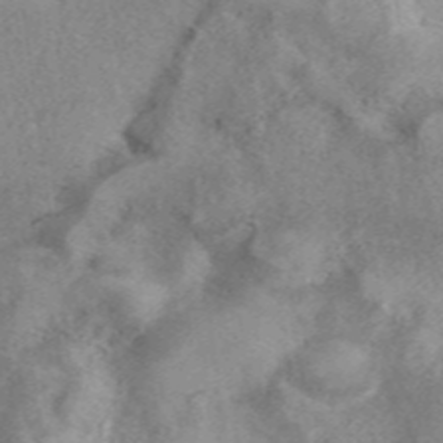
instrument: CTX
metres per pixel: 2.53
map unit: eAb
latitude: 40.5545
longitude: 109.8611
